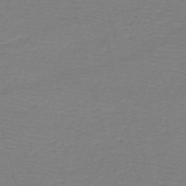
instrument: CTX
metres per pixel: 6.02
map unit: HNb
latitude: -49.5399
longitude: -41.8961
